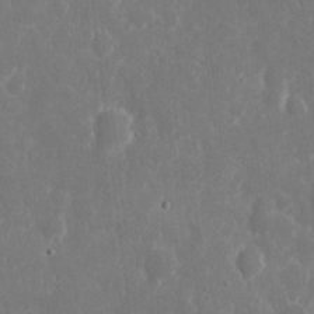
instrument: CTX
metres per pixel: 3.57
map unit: eHh
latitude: 7.6883
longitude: -70.6868
